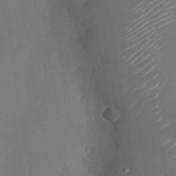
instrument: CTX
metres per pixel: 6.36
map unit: Nhu
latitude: -23.5210
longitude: -72.9892
